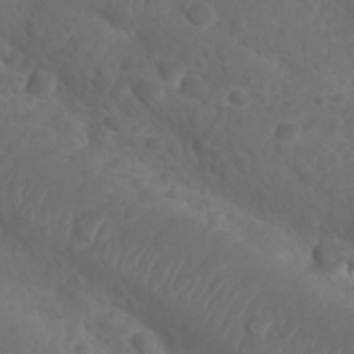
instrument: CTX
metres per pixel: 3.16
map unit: Nhu
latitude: 28.1011
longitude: -55.3293
